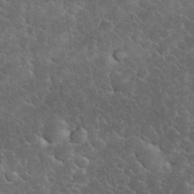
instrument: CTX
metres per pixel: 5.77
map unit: eHh
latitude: 33.1025
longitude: -66.1577
